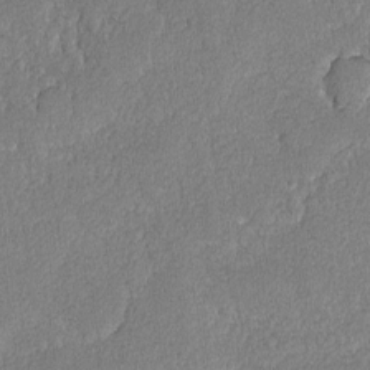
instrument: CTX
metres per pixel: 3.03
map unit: lAvf
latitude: -8.3495
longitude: -112.7246
